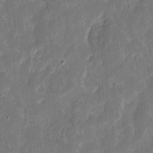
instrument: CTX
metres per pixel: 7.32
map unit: eHh
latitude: 12.8191
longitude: -73.1781
